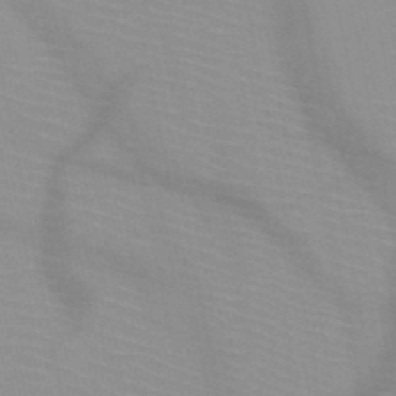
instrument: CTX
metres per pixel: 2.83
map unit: HNb
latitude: -48.2362
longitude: -43.9906
